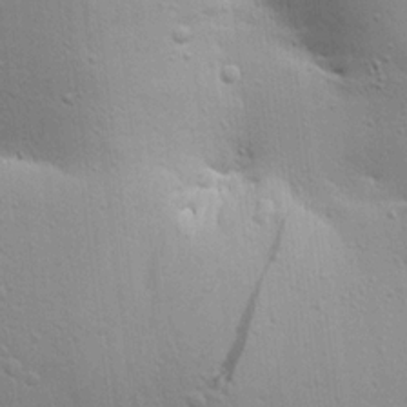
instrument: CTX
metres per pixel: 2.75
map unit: Aa
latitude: 18.1200
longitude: -141.7449
